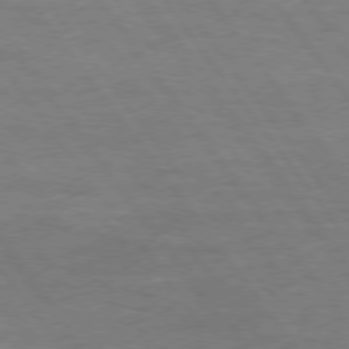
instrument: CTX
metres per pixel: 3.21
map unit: Hpe
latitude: 75.2159
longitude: -144.6868
